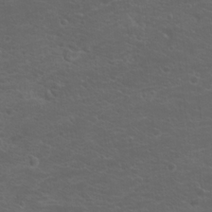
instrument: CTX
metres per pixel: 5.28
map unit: Hto
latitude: 19.4048
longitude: -36.5168
